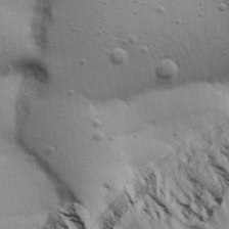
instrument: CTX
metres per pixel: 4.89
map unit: Aa
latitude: 18.8191
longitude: -141.6693
